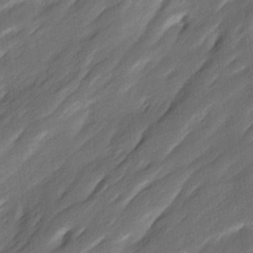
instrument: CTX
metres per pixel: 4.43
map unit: Ave
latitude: 16.0633
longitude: -136.0255
